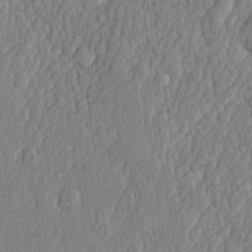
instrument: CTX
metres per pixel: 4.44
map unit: lHvf
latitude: 22.4412
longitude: 142.8408
